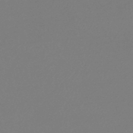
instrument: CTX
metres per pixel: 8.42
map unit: HNb
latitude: -46.9730
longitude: 57.2943
